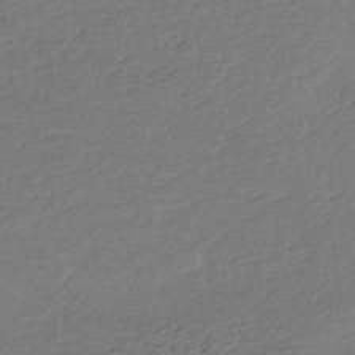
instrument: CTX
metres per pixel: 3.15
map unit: HNhu
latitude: -44.5007
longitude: 95.4832
